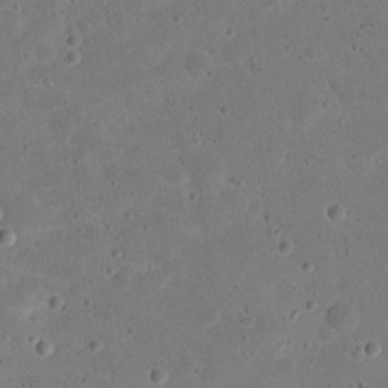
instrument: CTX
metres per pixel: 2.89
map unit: eHh
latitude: 20.6113
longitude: -62.9703
